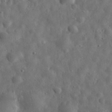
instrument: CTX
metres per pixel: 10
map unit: eHh
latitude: 32.3656
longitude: -74.7246
